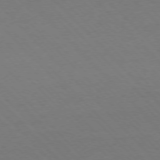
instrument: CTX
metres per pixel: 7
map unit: Ap
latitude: -76.7274
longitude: -85.7639
